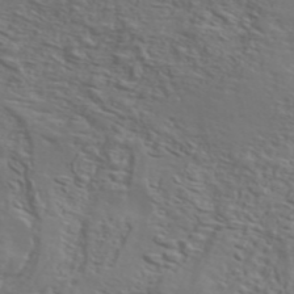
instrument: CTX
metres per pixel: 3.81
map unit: ANa
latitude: 47.4616
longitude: -83.2725
